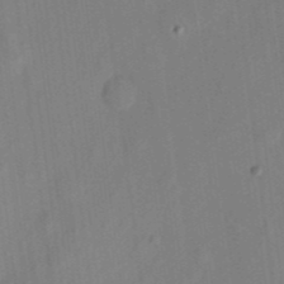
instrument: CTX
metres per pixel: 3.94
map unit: eHh
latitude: 4.4790
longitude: -73.7261
